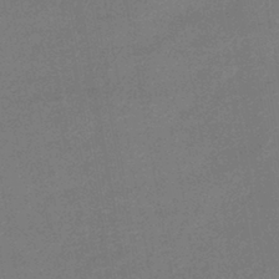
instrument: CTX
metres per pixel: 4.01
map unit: eHb
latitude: -41.8611
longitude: 79.9745
